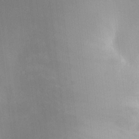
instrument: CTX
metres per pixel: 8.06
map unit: HNhu
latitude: 5.8583
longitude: 3.7666
